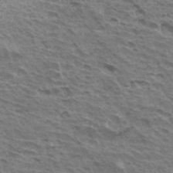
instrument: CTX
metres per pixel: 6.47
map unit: Hto
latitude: 34.1766
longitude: -41.1025
